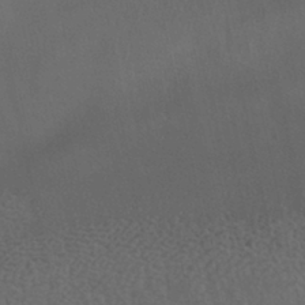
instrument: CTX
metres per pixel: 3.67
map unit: HNhu
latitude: -39.5588
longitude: 97.3510
